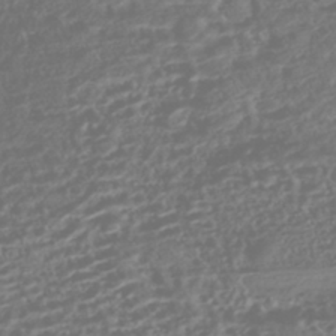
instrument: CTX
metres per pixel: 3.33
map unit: HNhu
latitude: -43.6532
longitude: 104.2928
